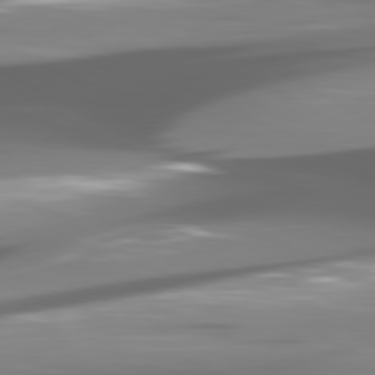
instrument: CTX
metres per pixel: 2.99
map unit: lApd
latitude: 80.6868
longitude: -145.2348
